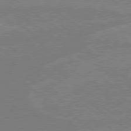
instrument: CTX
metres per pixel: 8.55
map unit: Hpe
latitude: 78.9703
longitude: -132.3845
